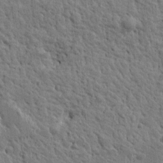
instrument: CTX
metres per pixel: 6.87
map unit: Htu
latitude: -0.4818
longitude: -178.1578
